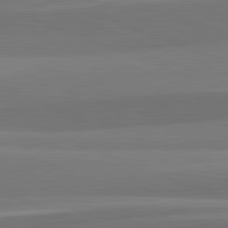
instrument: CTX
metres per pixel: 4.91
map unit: lApd
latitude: 82.2900
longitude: 153.4643
